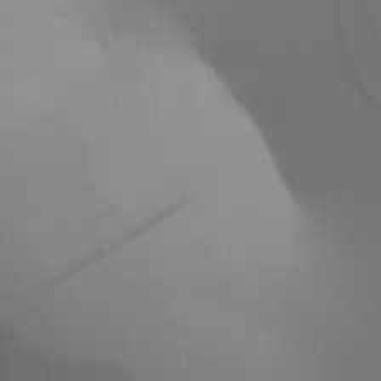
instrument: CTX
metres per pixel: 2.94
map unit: Aa
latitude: 26.1956
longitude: -143.0836
